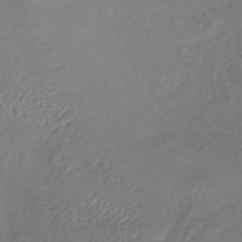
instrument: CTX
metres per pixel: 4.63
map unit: lHb
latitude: -40.7274
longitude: 72.9164
